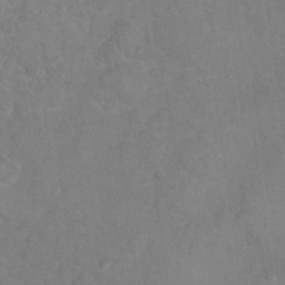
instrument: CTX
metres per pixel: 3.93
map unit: Hto
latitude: 10.8758
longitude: -35.8772
